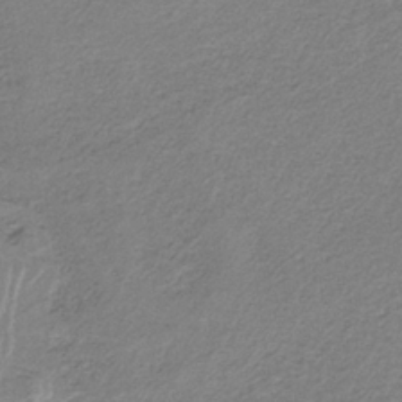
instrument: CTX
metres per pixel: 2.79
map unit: HNb
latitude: -34.8408
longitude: 56.8030
